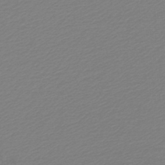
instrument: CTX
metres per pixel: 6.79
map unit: lHb
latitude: -46.0472
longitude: 65.5966
